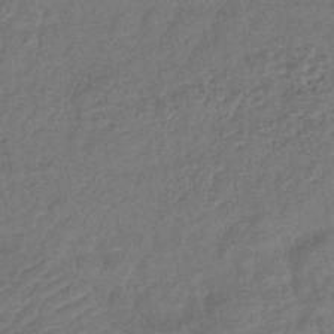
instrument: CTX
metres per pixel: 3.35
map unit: lHb
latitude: -42.8596
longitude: 79.6910
